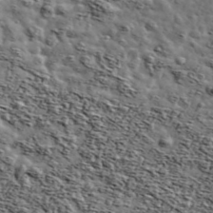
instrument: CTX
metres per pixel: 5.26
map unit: Ave
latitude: 42.8002
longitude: -107.4804
